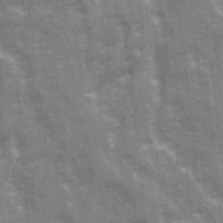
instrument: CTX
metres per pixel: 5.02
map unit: Ave
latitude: 21.4049
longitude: -133.5749
